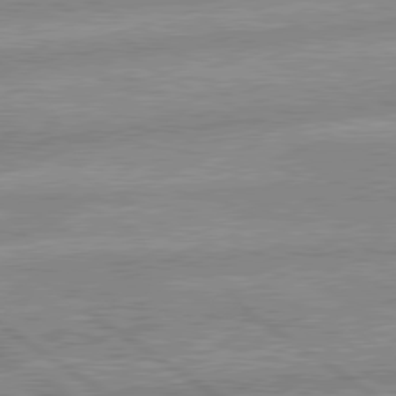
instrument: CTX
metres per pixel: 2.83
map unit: lApd
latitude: 80.1011
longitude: -169.0270
